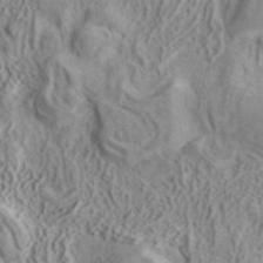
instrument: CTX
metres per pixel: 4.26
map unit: ANa
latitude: 40.9703
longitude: 15.1242
